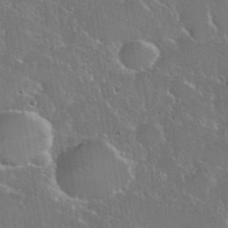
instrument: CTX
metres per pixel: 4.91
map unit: eHh
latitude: 37.5560
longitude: -61.3670
